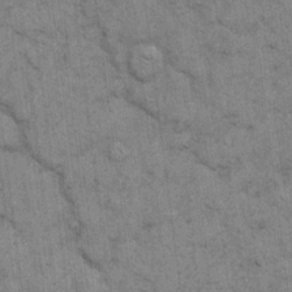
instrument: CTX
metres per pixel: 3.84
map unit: eHh
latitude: 15.4238
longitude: -65.6127
